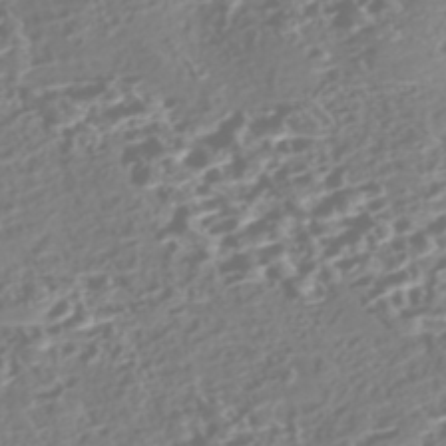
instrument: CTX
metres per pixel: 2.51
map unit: Nhe
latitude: -46.8408
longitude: -172.8002
